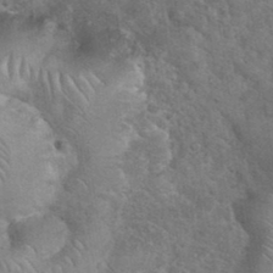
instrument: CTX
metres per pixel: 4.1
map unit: eHh
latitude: 36.2145
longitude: -65.2348
